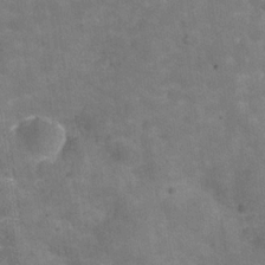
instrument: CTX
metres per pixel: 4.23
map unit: Hve
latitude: -30.4251
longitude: 93.4265
